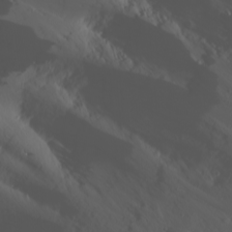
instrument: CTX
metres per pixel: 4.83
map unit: Nhu
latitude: -4.0472
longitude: -85.0270
